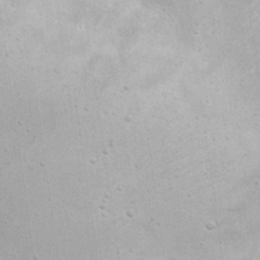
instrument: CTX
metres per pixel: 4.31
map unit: eHh
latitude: 20.6113
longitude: -62.4979
